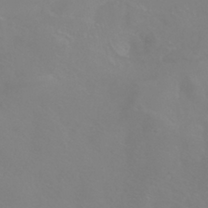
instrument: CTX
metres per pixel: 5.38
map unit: HNhu
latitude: -41.8989
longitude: 93.7667
